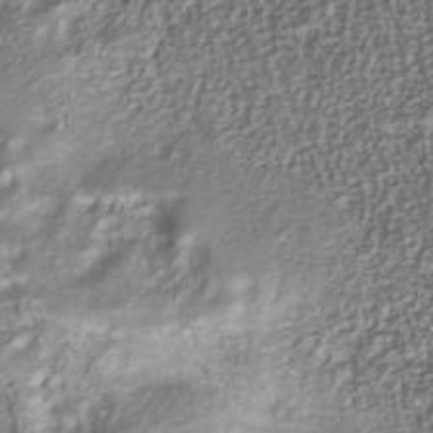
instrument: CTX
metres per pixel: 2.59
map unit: Nhu
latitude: -40.7274
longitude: -85.8206
